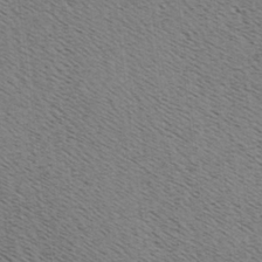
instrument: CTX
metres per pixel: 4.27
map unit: Hve
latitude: 3.0647
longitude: -125.0647
